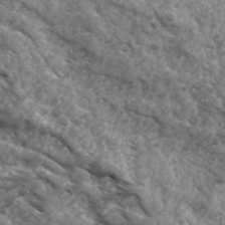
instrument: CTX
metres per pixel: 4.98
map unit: Ave
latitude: 17.4993
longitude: -132.0633
